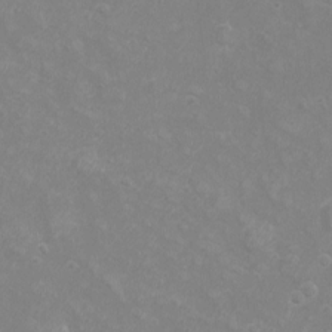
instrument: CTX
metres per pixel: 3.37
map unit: eHh
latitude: -4.1983
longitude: -74.6868
